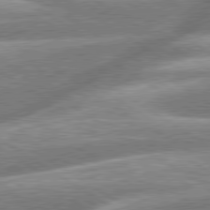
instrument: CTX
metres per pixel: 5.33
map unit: lApd
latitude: 79.8584
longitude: -160.2144
